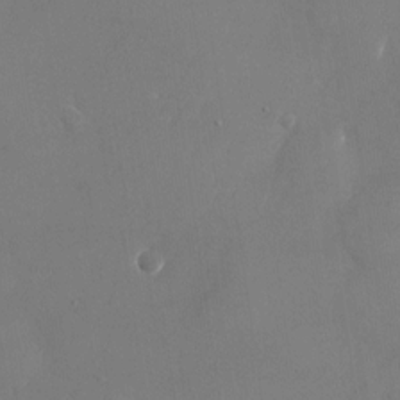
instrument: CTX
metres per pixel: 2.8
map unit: Nhu
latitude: -24.7463
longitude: -70.4223
